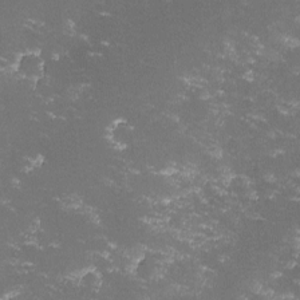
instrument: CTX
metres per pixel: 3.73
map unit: lHvf
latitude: -14.1417
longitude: -101.9717
